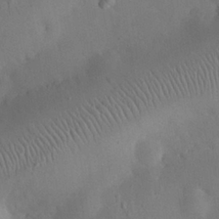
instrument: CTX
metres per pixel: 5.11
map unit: eHh
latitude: 25.9906
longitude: -67.8961
